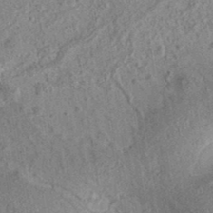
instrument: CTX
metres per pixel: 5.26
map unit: eAb
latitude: 36.2523
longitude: 112.0472
